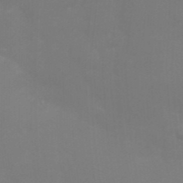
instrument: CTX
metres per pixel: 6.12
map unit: Nhu
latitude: 27.5560
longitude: -61.7638
